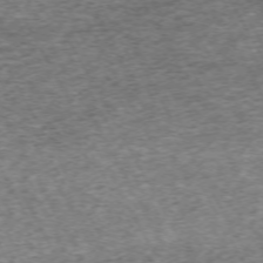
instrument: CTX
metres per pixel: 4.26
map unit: Hpe
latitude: -71.1998
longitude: 13.0298
